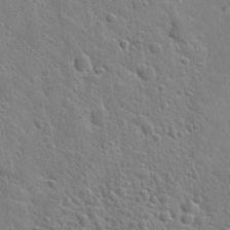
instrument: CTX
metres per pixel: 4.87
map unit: Hto
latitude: 22.3278
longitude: -50.9135
